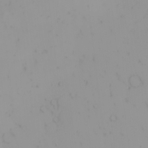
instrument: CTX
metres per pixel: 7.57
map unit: eHh
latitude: -1.4644
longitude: 20.2172
